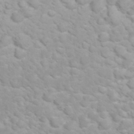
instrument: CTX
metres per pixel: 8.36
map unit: eHh
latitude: 32.1011
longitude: -62.2523
